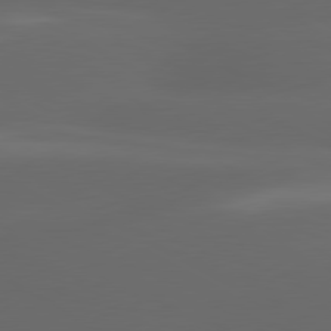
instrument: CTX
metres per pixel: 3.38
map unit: lApd
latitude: 80.3656
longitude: -145.3481
